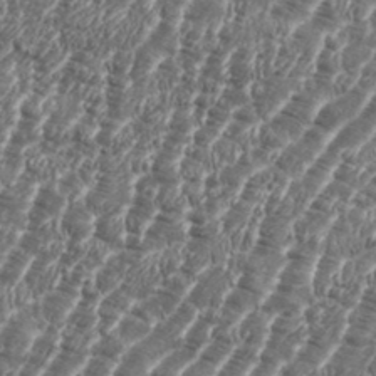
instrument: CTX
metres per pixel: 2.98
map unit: eHh
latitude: 36.1956
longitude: -136.8380
